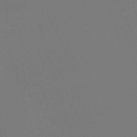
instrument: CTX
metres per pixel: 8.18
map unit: eHh
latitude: -62.8975
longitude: 51.0864
